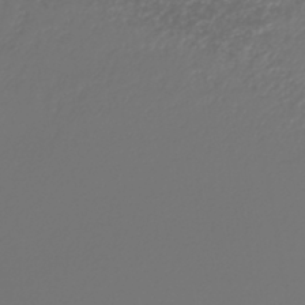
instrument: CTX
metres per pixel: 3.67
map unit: lHb
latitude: -43.1620
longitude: 72.1794
